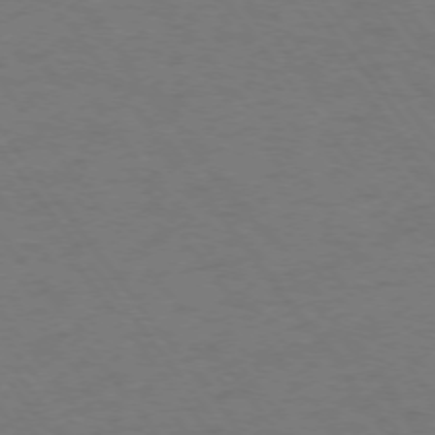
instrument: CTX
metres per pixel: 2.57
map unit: Ap
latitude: -75.0865
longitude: -69.9906
